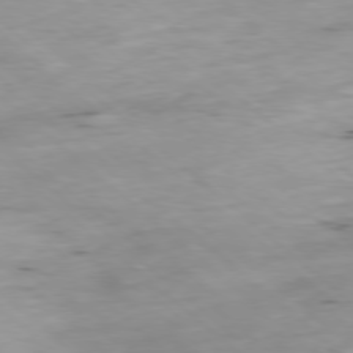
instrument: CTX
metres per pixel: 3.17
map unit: Ap
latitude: -78.4440
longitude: -88.7247
